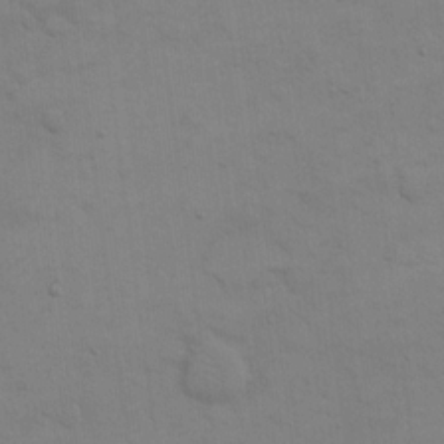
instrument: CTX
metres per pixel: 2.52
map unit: eHh
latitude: 17.1403
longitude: -66.7057
